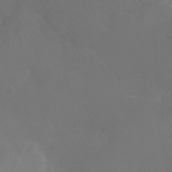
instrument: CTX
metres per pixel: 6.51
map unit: Ht
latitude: -3.3320
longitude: -18.9136
